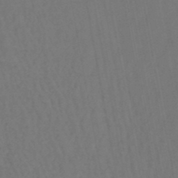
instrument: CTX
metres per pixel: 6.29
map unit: lHb
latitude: -47.4265
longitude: 75.0865
